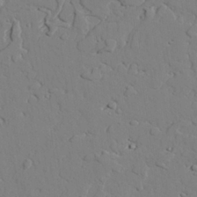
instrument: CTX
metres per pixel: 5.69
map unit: lAvf
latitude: 25.8961
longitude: -110.6680
